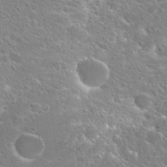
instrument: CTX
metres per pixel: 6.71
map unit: Hto
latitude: 25.3481
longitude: -45.3292
